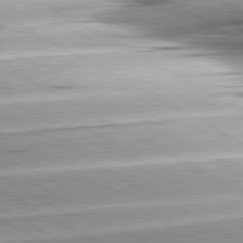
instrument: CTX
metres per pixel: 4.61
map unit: lApd
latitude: 80.3845
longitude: -157.3292
